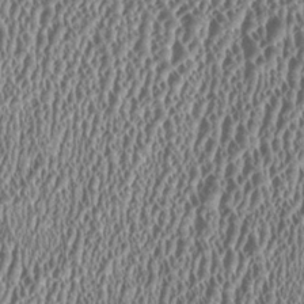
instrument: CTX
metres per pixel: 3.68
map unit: HNhu
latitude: 0.3089
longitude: 0.6708
